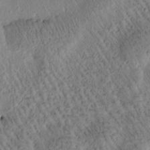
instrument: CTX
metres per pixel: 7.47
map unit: Htu
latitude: -1.1809
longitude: 171.7856
